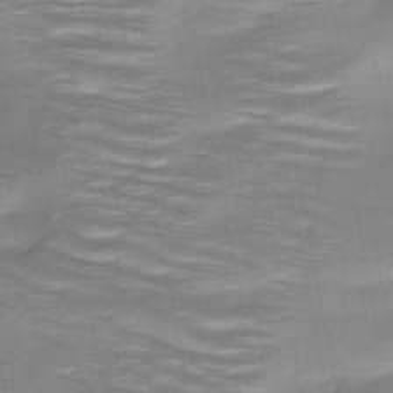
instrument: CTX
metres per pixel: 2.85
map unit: HNb
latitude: -47.5588
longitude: -48.3089
